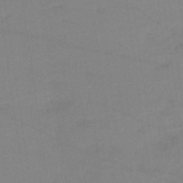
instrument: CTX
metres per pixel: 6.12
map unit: HNb
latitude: -54.0283
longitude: -48.9514
